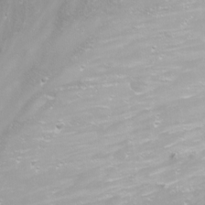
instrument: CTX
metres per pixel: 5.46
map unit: Nhu
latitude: -11.6155
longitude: -63.5371
